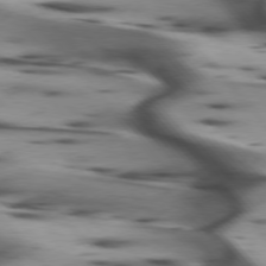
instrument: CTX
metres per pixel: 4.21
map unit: lApd
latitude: 75.7072
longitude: -64.1578
